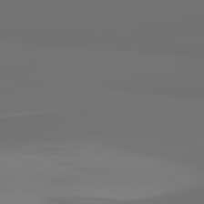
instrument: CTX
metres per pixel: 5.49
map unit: lApd
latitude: 81.9717
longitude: 163.9178
